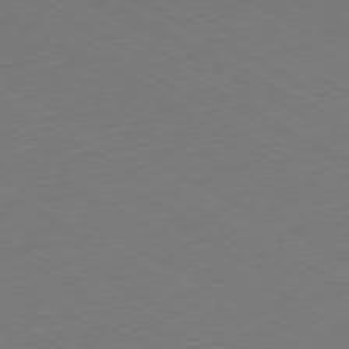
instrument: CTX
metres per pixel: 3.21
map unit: Ap
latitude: -79.5777
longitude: -56.8380
